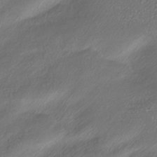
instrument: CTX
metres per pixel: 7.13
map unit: HNhu
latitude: -41.9367
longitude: 102.3684
